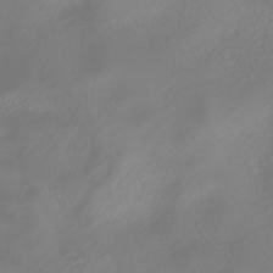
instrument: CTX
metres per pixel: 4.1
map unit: HNhu
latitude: -40.4440
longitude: 100.6329
